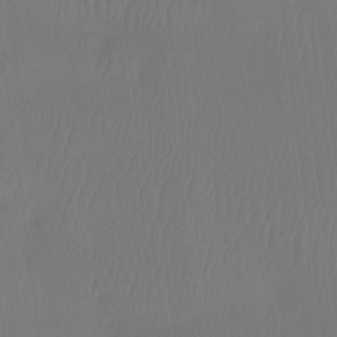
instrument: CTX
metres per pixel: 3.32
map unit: Htu
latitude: -14.6330
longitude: -46.0822
